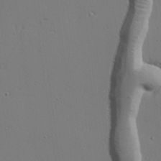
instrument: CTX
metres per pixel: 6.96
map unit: lAvf
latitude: 23.6505
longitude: -109.6693
